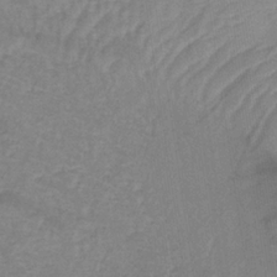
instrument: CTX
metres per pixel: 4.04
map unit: lHb
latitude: -34.8786
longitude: 71.7667
